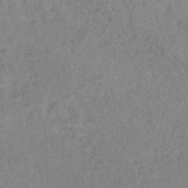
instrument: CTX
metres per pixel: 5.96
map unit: lHb
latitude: -40.1983
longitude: 68.6518
